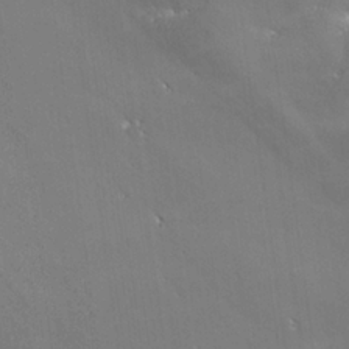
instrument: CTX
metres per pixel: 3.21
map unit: lHvf
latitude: 25.4426
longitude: 141.0864
